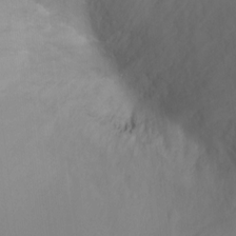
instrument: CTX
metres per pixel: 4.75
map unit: Ht
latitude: -1.7856
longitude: -33.6505
